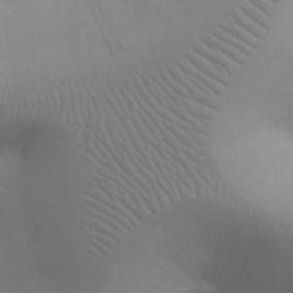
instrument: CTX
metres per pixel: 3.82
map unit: eHh
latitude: 25.2159
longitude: -65.8961
